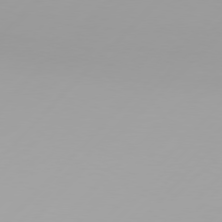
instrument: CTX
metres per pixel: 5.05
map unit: Hpe
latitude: 77.4237
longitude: -139.1214
